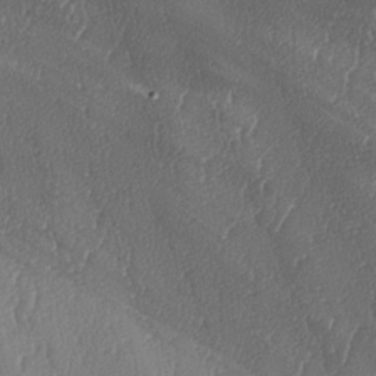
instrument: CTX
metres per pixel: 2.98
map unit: lAa
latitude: -7.8233
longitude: -129.2726
